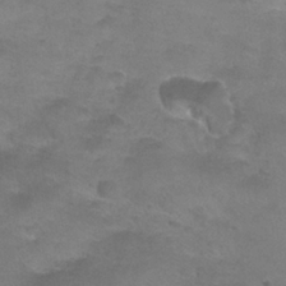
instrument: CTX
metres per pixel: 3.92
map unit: Nhu
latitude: 24.5356
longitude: -53.4427
